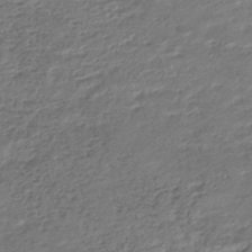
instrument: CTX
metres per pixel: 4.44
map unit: HNhu
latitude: -45.7856
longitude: 101.5210
